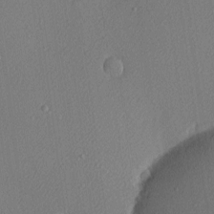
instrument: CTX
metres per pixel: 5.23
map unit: Nhu
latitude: 0.9513
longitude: -77.3859
